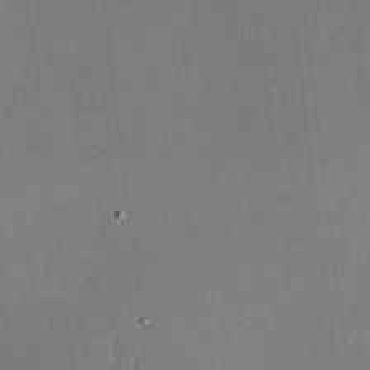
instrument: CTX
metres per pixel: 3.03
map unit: Hve
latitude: 17.6694
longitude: 150.3684
